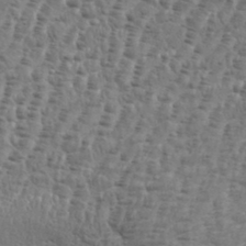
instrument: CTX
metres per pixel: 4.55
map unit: eHh
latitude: 36.4790
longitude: -136.4412
